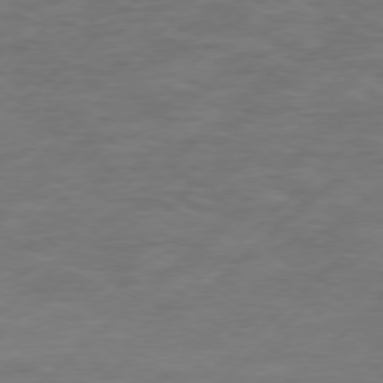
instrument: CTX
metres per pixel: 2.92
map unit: Hpe
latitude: 76.8002
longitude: -163.8017
